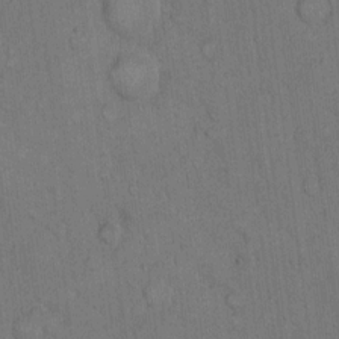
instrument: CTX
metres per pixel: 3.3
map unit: Hto
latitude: 10.1578
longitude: -60.9891
